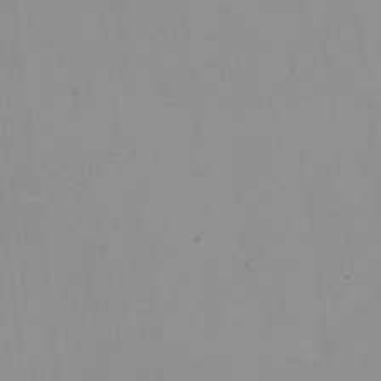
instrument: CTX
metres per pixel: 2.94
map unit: HNhu
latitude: -0.3496
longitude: -4.8947
